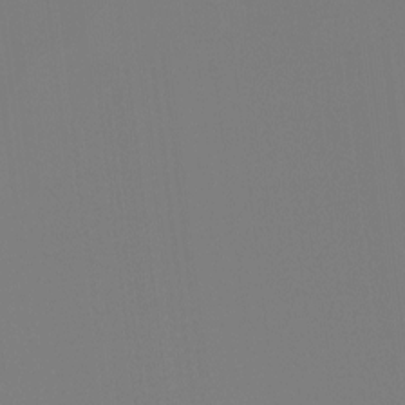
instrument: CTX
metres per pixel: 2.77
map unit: Ht
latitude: -4.4440
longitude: -62.0255
